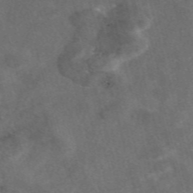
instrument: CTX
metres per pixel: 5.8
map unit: eAb
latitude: 47.3293
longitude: 117.6721
